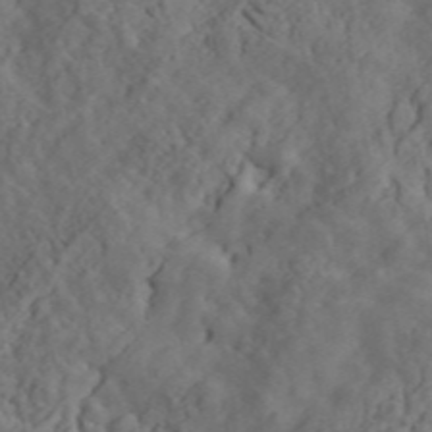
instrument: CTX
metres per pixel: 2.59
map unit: ANa
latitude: 47.4994
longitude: -83.7638
